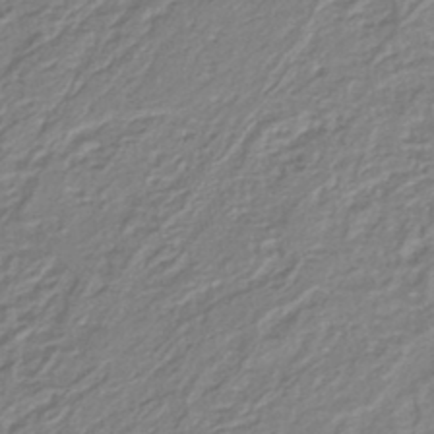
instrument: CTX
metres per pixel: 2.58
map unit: lHb
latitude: -41.8044
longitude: 61.8611
